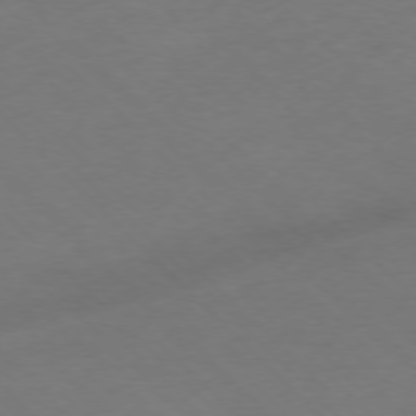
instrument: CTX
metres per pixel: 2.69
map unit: Ap
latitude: -77.1242
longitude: -64.9892
